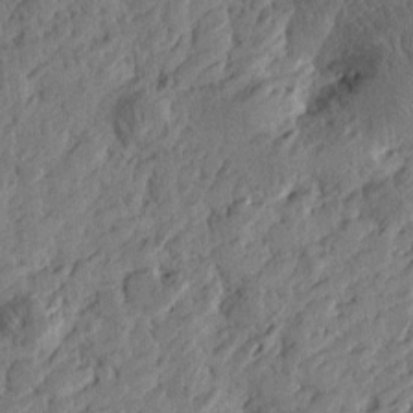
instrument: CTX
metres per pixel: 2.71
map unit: Htu
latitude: -2.8219
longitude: -179.4616
